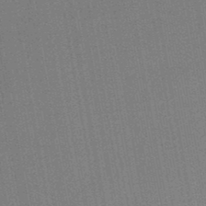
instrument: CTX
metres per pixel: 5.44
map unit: HNb
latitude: -47.2187
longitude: -39.4048
